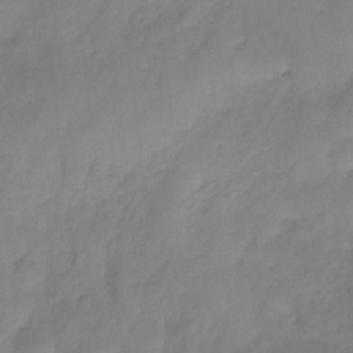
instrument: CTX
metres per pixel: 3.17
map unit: HNhu
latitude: -27.4265
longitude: 74.9353
